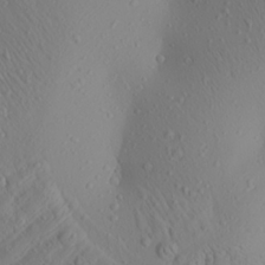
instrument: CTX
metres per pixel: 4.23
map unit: Aa
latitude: 24.4412
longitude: -144.3845
